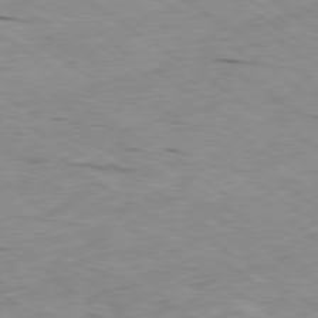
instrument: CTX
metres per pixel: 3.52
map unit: Ap
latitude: -79.9367
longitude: -101.6694
